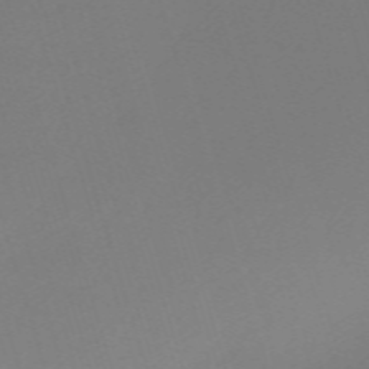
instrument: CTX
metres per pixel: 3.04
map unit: eHh
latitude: -62.5007
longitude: 52.7274
